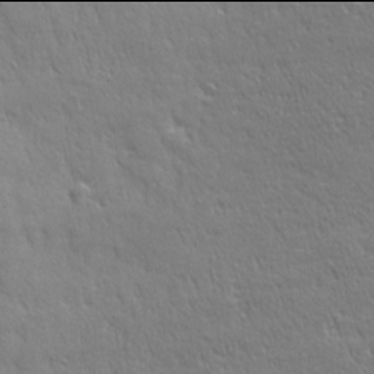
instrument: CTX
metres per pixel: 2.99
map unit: Ave
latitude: 21.9906
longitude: -135.7638
